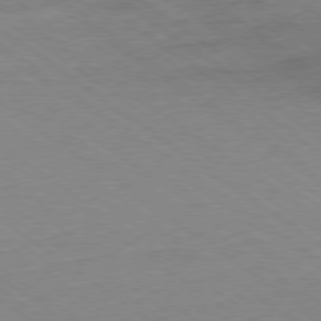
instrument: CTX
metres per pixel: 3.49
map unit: Ap
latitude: -79.2187
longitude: -99.3481
